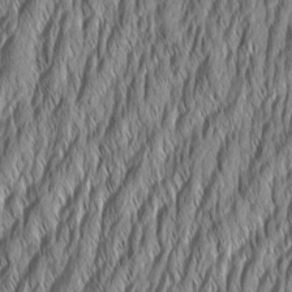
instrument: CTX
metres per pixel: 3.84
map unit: Aa
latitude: 7.5560
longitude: -130.5924
